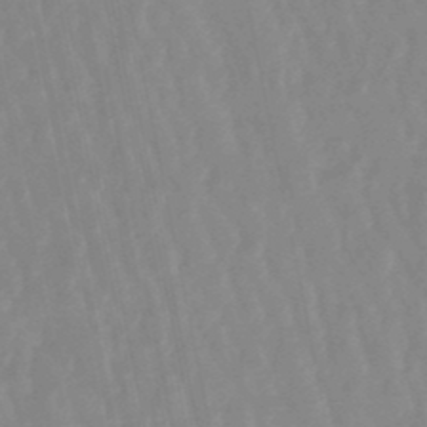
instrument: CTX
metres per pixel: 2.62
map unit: lHb
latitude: -48.1984
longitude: 78.7463
